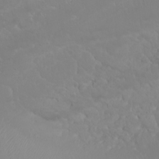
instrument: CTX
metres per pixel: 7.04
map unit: Nhu
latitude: 23.1781
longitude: -64.3845
